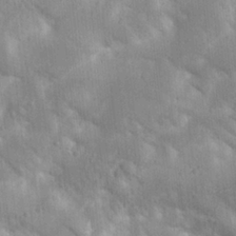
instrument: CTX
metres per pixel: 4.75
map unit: Aa
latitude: 17.1592
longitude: -149.4237
